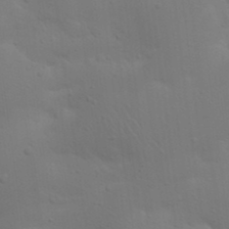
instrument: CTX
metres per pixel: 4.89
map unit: Nhu
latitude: 22.4412
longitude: -73.2537
